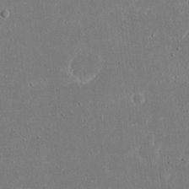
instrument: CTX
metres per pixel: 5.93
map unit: eHh
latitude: 18.5168
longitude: -72.3846
